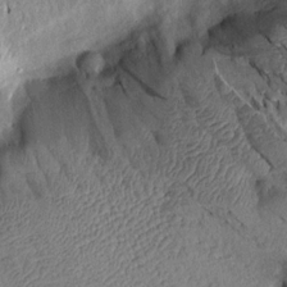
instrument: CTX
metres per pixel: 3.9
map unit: Aa
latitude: 15.1404
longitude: -146.4223
